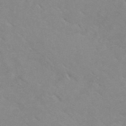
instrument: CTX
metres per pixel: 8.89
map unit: HNb
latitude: -48.7463
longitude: -47.5749
